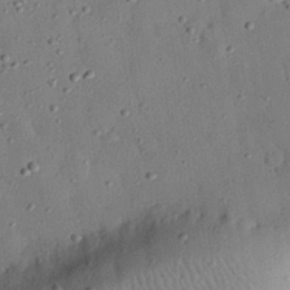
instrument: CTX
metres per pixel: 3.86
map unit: eHh
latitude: 26.4223
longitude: -75.9906
